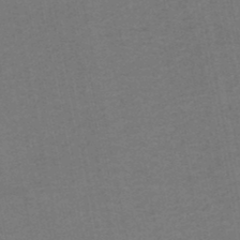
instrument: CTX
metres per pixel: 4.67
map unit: HNhu
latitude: -48.5007
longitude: 96.5952
